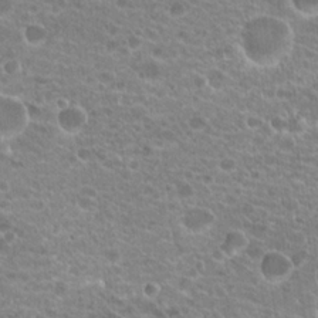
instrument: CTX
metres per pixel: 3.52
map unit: Hto
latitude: 20.4601
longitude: -39.7072
